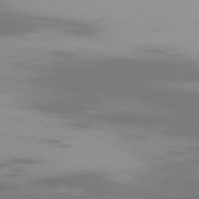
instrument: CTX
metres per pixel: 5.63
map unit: Ap
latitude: -77.2943
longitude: -73.8206
